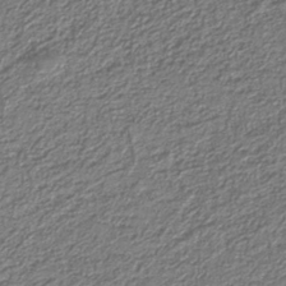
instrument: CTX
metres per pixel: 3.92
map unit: eAb
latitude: -39.2943
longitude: 51.6722
